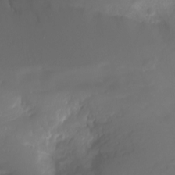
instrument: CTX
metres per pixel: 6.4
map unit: Ht
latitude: -3.1809
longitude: -61.9339
